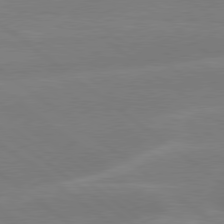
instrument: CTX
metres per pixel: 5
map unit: lApd
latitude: 79.2348
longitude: -141.2725
